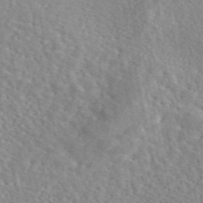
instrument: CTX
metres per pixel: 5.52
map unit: eAb
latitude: 45.7638
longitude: 111.7666
